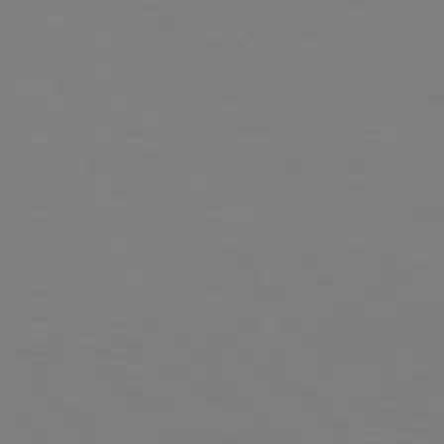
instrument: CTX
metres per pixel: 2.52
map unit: Hpe
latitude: 75.8583
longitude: -140.6679
